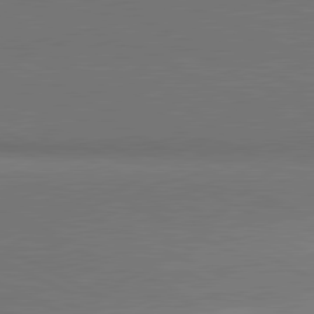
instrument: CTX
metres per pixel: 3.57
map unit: lApd
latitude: 81.2915
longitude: 154.5196
